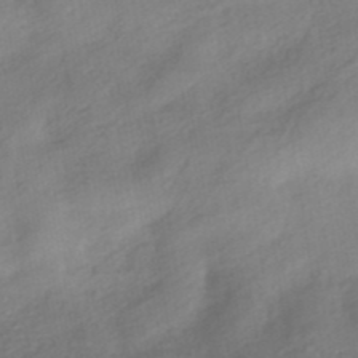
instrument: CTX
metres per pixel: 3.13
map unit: HNhu
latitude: -40.9164
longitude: 92.8975
